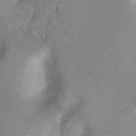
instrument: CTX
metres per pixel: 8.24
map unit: Hto
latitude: 6.7624
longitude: -30.6680
